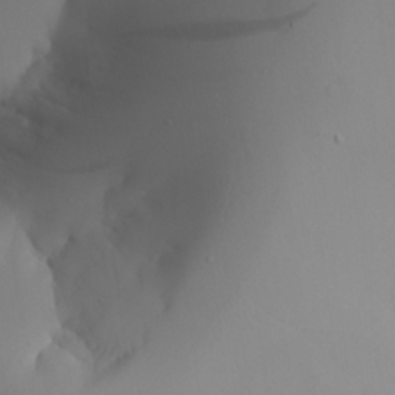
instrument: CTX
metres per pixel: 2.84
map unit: Aa
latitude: 24.2522
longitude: -127.1592
